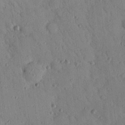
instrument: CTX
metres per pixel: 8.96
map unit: Nhu
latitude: 18.1955
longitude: -78.2334
